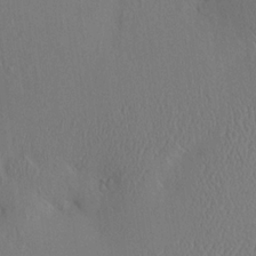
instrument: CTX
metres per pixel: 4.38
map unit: eHh
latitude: -3.1998
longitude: 18.4629
